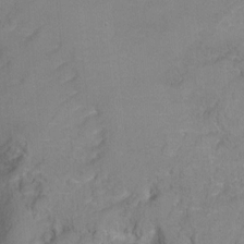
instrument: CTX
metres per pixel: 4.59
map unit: Ht
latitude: -1.6911
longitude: -32.8191
